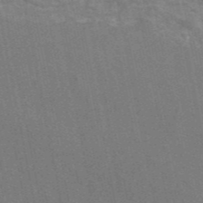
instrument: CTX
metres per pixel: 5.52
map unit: eAb
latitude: 47.1026
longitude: 116.3684
